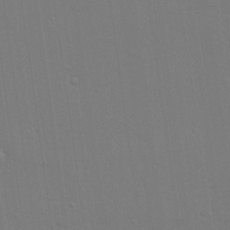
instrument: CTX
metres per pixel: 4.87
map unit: lAvf
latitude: 27.5371
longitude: -108.6490
